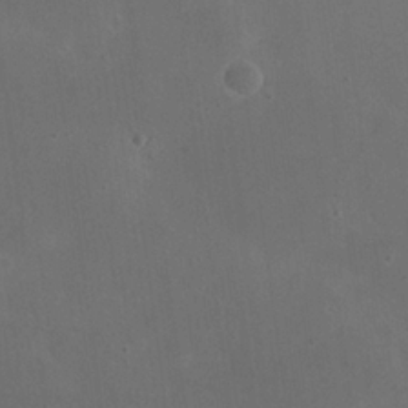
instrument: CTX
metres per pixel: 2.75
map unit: eHh
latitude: 24.0633
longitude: -65.9528
